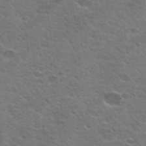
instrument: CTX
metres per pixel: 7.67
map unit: Hto
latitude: 34.9891
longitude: -50.2900
